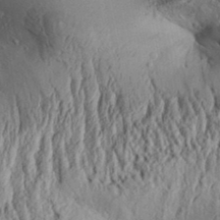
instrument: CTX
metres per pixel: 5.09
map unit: Aa
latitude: 31.8584
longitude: -134.4223
